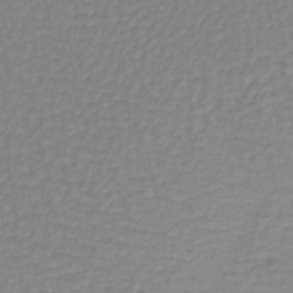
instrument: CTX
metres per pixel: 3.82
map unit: lHb
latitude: -41.8989
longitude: 63.1431
